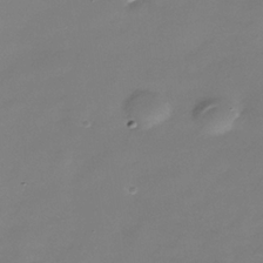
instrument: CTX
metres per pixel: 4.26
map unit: Nhe
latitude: -36.6896
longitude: -87.1592
